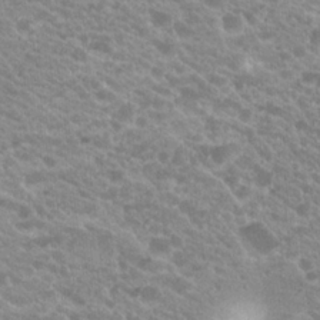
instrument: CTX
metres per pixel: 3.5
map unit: Hto
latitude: 20.0255
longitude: -35.3481
